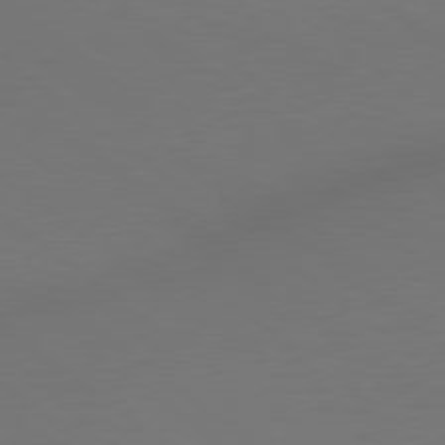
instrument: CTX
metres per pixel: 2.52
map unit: Hpe
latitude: 78.8380
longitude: 175.1431
